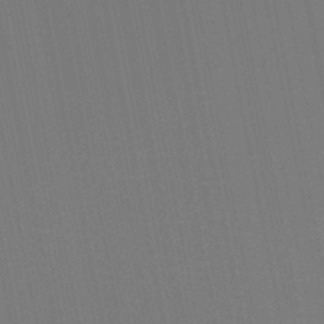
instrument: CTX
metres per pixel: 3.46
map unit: HNb
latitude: -50.9353
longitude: -47.2348
